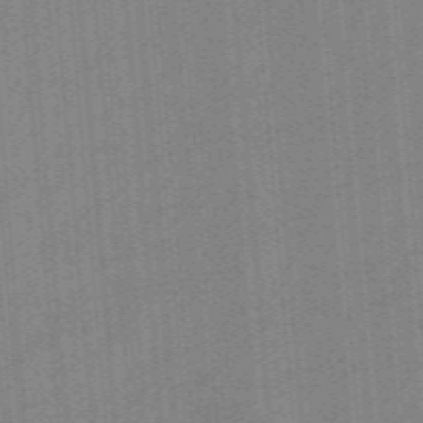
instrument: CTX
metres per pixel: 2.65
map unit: eHb
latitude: -44.1417
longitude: 87.5966
